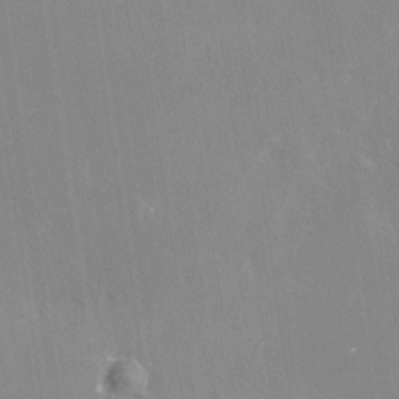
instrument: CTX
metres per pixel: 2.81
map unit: Nhe
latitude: -28.1606
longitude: -110.3467
